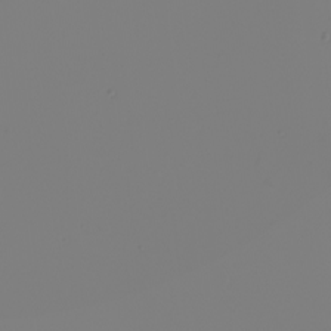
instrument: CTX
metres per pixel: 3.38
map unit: Nhu
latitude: -6.5573
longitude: -94.5735
